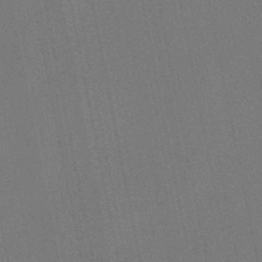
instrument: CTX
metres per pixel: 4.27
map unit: lHb
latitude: -47.3698
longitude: 72.2172
